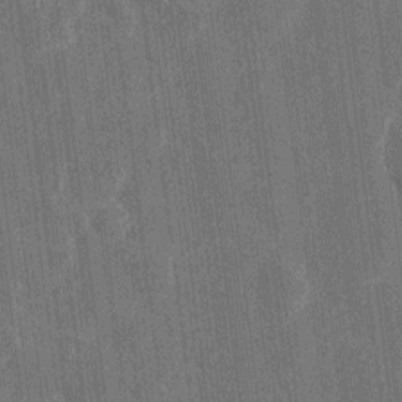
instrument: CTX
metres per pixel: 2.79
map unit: Htu
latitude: 1.0080
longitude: 147.1242
